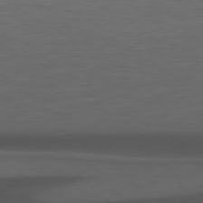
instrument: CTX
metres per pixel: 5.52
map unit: Hpe
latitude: 78.0633
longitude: -149.0647
